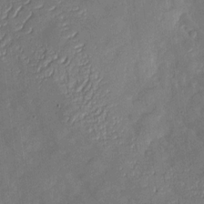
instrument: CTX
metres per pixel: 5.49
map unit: Nhu
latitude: -26.9919
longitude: -58.0444
